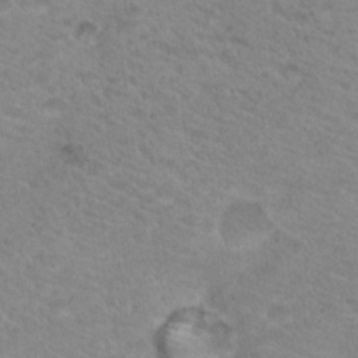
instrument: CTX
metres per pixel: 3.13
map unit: Nhu
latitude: 18.4223
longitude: -31.3482
